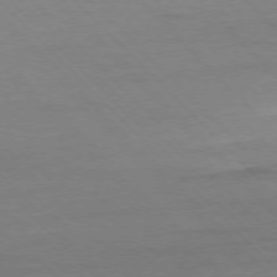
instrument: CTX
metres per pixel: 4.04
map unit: Ap
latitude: -76.7085
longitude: -79.8584
